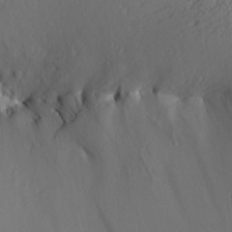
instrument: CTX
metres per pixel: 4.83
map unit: Aa
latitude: 26.5735
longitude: -136.8380
